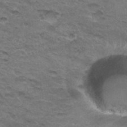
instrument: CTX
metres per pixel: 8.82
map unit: Hto
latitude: 33.0836
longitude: -47.3671
